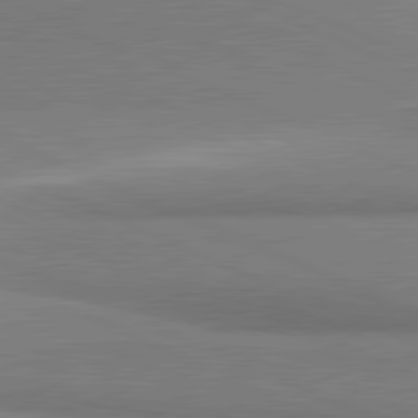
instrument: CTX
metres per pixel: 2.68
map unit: lApd
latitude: 81.5371
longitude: 160.9542
